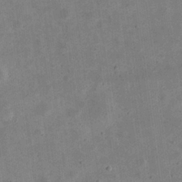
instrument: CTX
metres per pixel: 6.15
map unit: eHh
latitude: 23.8016
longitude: -68.7813
